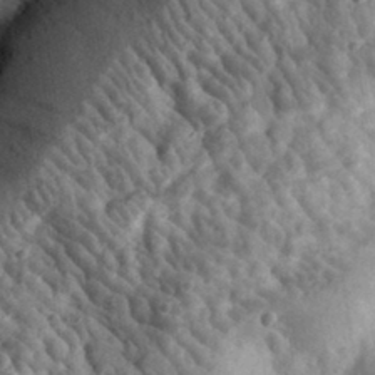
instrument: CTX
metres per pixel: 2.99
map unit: eHh
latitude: 33.3482
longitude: -79.0081
